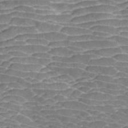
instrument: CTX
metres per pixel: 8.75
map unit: ANa
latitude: 44.0444
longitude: 37.8800
